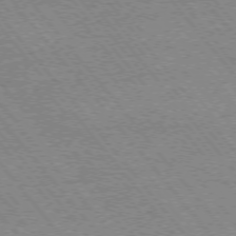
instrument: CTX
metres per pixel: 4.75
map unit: Ap
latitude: -75.9745
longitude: -87.4237
